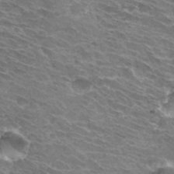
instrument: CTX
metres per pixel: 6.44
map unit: Hto
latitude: 32.6302
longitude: -42.8002
